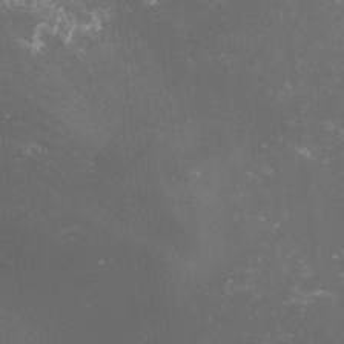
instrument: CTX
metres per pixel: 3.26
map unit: lHvf
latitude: -13.9745
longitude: -99.4237
